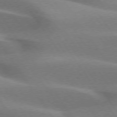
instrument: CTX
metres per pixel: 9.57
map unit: lApd
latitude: 74.6302
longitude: -49.1781
